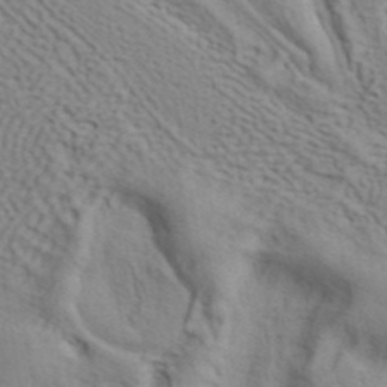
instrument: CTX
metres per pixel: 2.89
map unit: ANa
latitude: 42.3089
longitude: 55.3510
